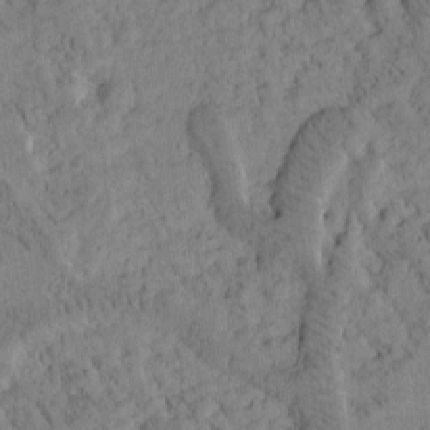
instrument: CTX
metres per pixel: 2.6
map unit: Htu
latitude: -3.8233
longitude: 173.5588
